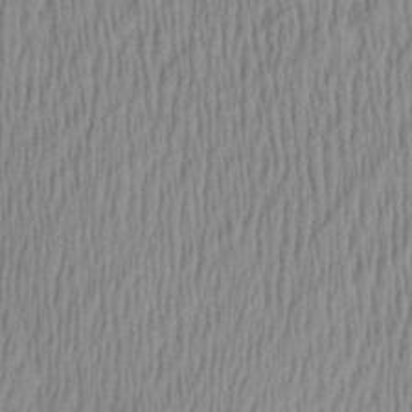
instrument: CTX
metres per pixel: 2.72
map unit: Aa
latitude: 29.0458
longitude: -137.9528
